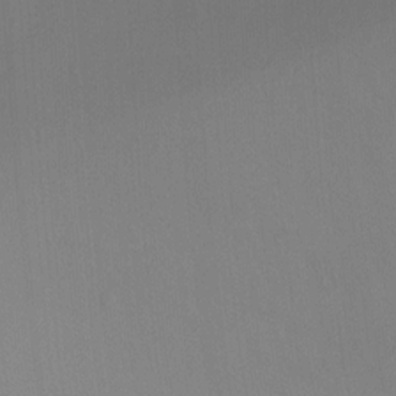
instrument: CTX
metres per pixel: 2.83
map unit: Ht
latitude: -7.5588
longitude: -28.5168
